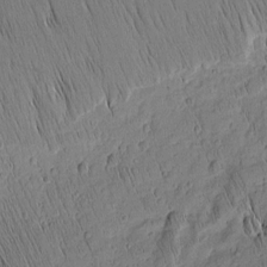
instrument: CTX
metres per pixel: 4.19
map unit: Nhu
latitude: -5.2187
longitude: -151.4993
